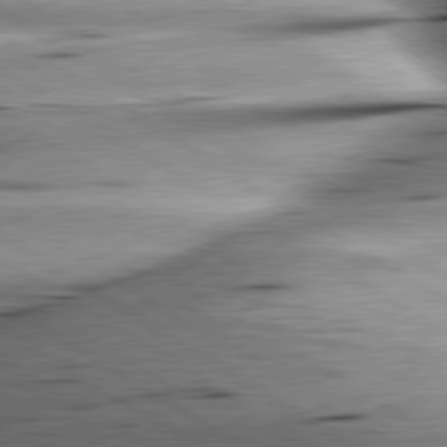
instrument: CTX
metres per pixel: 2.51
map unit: lApd
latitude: 79.8206
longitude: -156.2900
